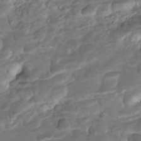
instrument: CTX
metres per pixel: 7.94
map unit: ANa
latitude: -42.0472
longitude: 109.1053
